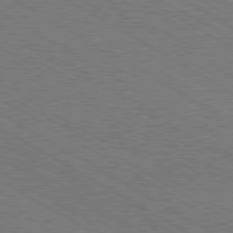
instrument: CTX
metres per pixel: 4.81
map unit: Hpe
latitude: -80.5952
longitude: 16.4629
